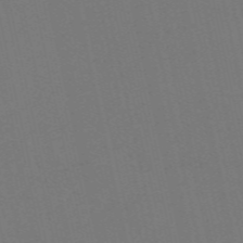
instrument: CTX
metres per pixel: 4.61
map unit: Nve
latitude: -58.5195
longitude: 60.6330
